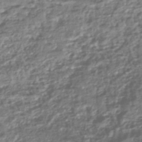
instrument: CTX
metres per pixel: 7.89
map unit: HNhu
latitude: -44.5952
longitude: 97.1620
